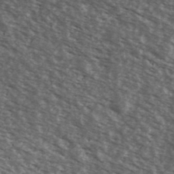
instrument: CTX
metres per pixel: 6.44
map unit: Ave
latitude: 39.9150
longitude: -109.0080
